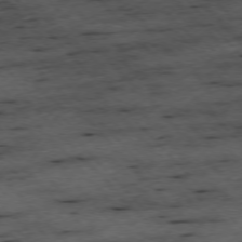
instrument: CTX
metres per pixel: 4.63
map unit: Ap
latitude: -76.3495
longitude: -87.5371
